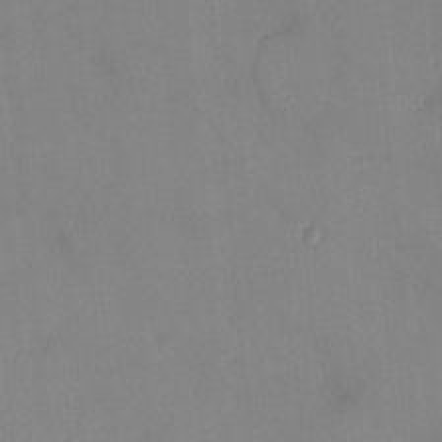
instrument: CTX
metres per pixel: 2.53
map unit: HNhu
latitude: 6.4223
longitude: 0.1228
